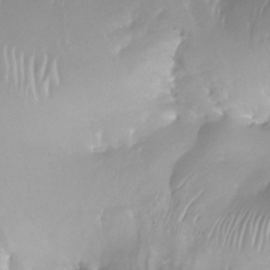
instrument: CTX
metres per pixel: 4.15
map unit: Nhe
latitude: -37.4454
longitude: -118.9513
